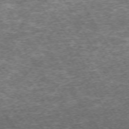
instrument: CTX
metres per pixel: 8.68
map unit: Hpe
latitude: -71.4643
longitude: 14.1039
